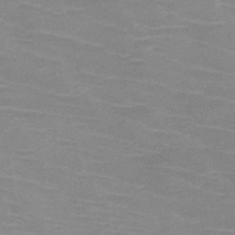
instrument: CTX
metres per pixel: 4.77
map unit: HNb
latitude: -46.7841
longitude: -46.3468
